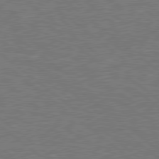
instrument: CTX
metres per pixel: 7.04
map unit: Hpe
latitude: 78.8191
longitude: -170.4412
